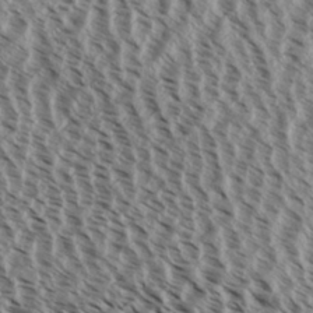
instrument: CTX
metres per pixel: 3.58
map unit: Aa
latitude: 32.3845
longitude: -137.9906
